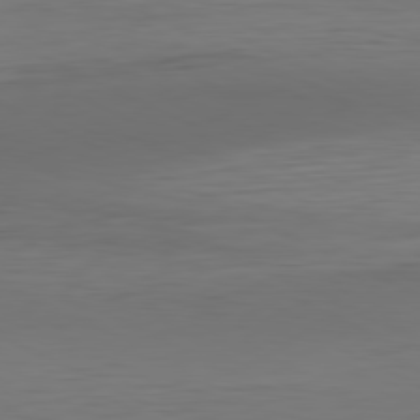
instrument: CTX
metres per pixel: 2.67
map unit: Hpe
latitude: -81.2943
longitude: 19.6155
